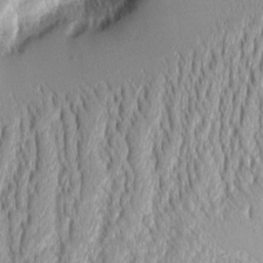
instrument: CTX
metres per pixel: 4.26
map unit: Aa
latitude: 8.4223
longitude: -129.5182
